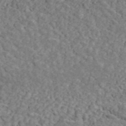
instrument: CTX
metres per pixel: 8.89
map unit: ANa
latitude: 45.3481
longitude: 27.7666
